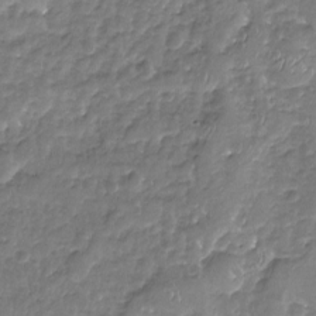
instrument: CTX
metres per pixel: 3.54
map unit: Nhu
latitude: -19.4076
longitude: -57.8394
